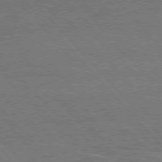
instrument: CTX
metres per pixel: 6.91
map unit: Hpe
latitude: 75.9906
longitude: -138.4223
